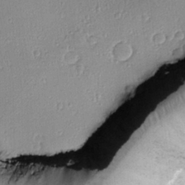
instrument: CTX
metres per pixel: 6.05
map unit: Htu
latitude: -1.6533
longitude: 173.6155
